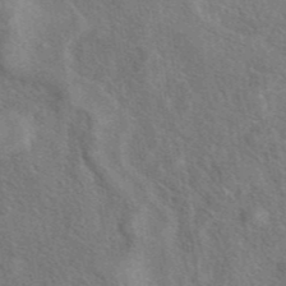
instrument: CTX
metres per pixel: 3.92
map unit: eAb
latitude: 42.5546
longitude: 110.4440
